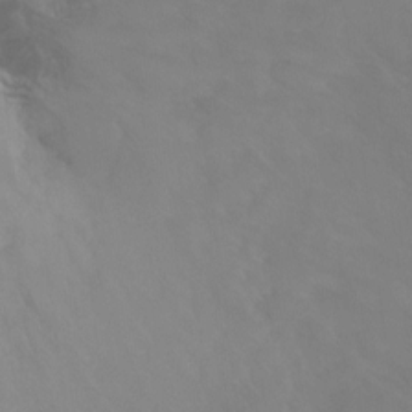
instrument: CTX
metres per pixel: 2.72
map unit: Htu
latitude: -15.2943
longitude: -48.0822
